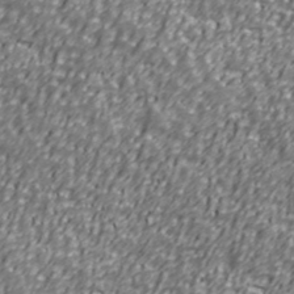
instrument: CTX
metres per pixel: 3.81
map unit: Ave
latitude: 40.8569
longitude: -112.7246
